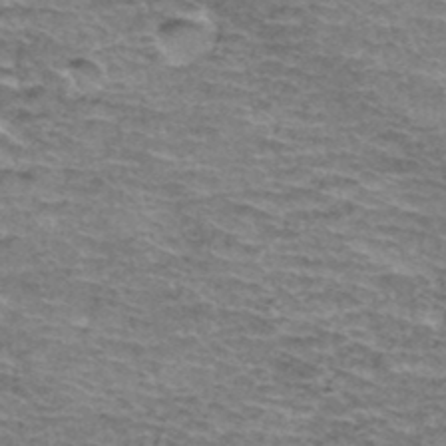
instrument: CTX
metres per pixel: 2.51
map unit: Hto
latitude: 37.1214
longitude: -43.1592
